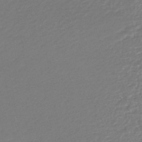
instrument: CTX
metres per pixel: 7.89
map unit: lHb
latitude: -45.8800
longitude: 73.6155
